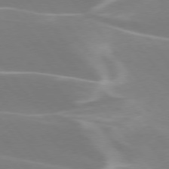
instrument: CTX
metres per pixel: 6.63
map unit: lApd
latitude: 75.7261
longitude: -62.8947
